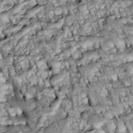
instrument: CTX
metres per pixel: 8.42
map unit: Htu
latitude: -5.6533
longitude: 153.8422
